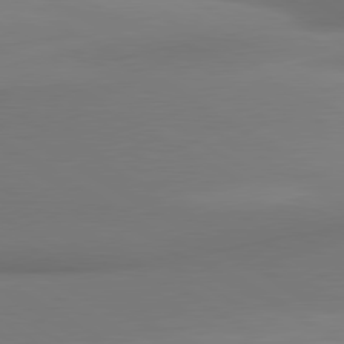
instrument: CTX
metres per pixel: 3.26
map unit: lApd
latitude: 80.1956
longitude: 174.8219
